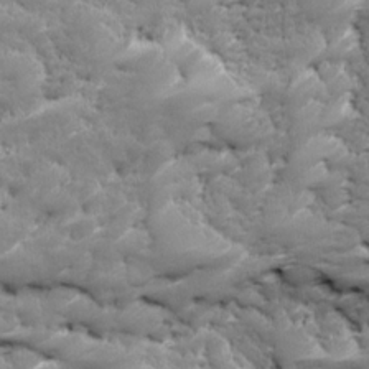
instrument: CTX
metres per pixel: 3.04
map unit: Ave
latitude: 16.8569
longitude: -135.6316
